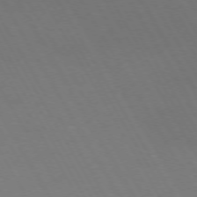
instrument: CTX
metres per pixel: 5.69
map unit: Hpe
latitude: -74.5196
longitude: 8.4629
